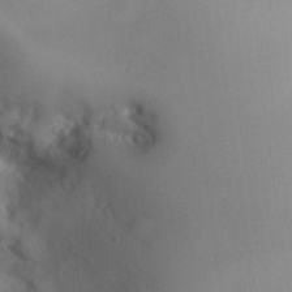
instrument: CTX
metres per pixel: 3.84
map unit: Hto
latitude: 22.4601
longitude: -45.3292
